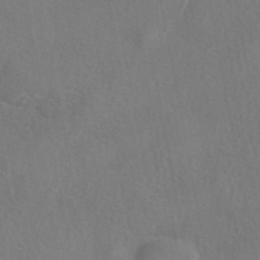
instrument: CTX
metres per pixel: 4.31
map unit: eAb
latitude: 42.8569
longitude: 104.8408
